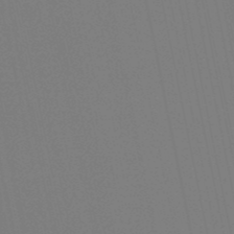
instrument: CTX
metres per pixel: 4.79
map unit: lHb
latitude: -49.5777
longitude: 75.2187
